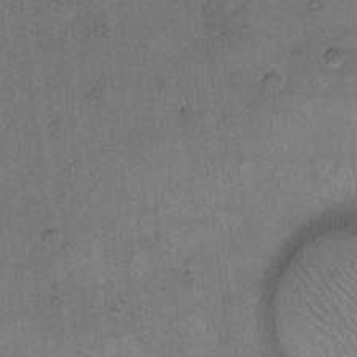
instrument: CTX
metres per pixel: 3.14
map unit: Hto
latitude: 7.8016
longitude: -60.8191
